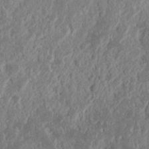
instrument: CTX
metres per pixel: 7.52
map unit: Nhu
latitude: 14.4034
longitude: -73.9339
